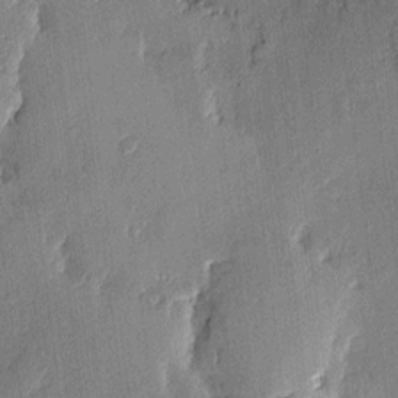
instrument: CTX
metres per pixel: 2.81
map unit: eHh
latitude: 4.4223
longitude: -74.6113
